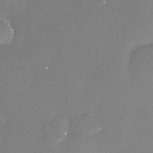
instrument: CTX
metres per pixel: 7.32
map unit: Nhe
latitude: -33.6344
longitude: -88.9325
